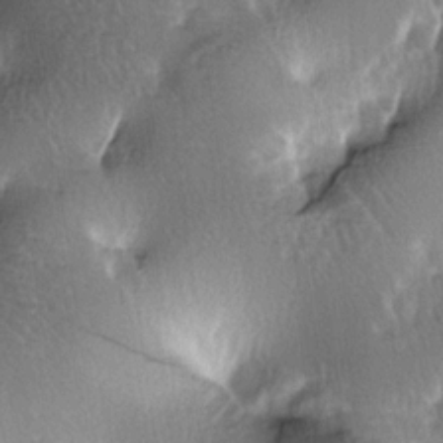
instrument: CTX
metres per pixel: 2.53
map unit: lAa
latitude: -7.3698
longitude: -124.5546
